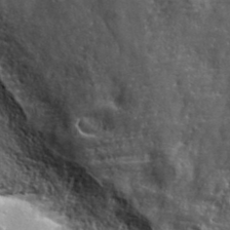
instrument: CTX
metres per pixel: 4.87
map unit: lHvf
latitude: 40.4223
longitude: -86.6868
